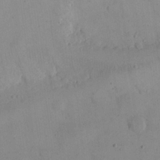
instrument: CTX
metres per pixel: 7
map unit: eHh
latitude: 24.4790
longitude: -66.1388
